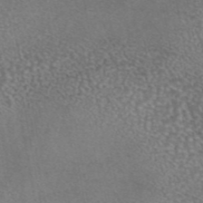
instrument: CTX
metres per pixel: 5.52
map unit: eAb
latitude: 45.0647
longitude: 108.2739
